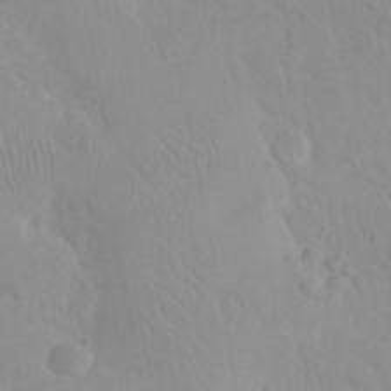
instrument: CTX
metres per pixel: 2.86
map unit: eHh
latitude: 24.7246
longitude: -66.4034
